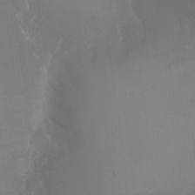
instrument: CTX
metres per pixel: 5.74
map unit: Nhu
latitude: -7.0108
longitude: -89.9339
